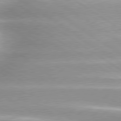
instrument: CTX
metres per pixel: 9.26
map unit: lApd
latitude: 80.0633
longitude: -136.4412
